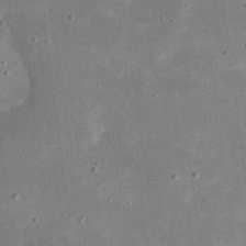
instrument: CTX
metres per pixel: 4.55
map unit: eHh
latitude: 21.7828
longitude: -67.6316
